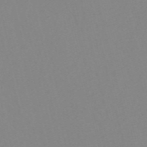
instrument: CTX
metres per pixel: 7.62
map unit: Nve
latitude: -56.6140
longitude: 52.2739
